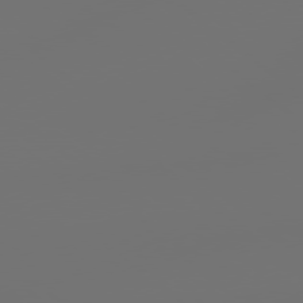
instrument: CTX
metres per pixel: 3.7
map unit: Hpe
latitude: 78.2901
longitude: 173.6344
